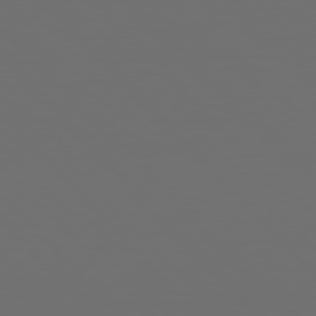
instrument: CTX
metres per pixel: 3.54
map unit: Hpe
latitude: 76.9513
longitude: -163.8017
